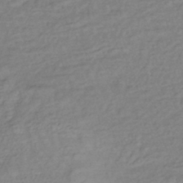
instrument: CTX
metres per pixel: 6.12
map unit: lHb
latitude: -35.2943
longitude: 69.4454
